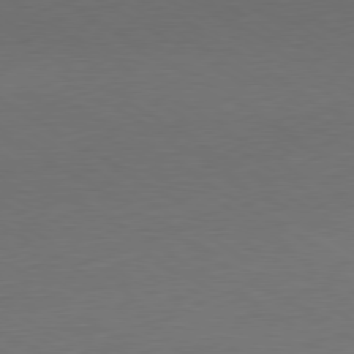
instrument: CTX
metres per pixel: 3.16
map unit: Ap
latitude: -80.4062
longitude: -68.1767
